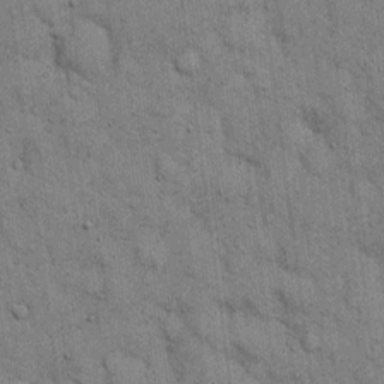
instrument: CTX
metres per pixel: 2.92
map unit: eHh
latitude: 15.6694
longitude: -62.5357
